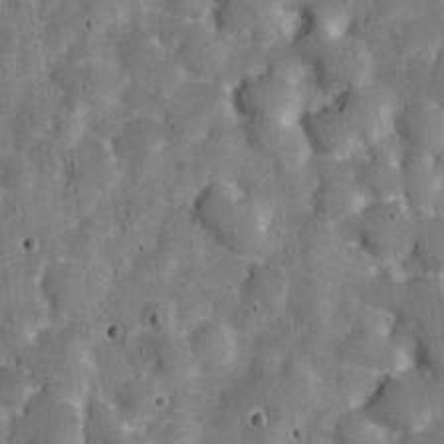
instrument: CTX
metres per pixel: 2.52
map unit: Nve
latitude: -25.5777
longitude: 105.6155
